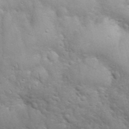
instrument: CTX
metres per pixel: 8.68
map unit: eHh
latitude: 32.0444
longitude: -66.4601
